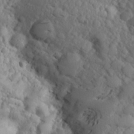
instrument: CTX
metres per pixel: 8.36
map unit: Aa
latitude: 24.6868
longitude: -146.5924
